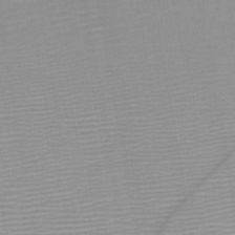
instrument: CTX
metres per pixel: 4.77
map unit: HNb
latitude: -46.5951
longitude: -41.1592
